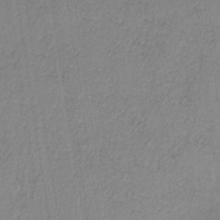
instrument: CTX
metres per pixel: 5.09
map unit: lHb
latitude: -36.8597
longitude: 71.4643
